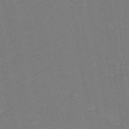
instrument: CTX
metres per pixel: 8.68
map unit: eHh
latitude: -44.7463
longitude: -28.9702
